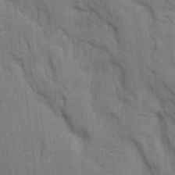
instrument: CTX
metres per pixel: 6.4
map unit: Aa
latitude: 9.3293
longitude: -126.6113
